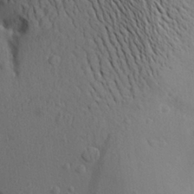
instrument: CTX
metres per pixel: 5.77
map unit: Aa
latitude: 27.4804
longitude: -143.3482
